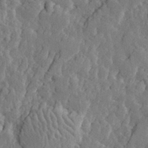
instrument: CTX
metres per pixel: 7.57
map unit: eHh
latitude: 31.7828
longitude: -79.9528
